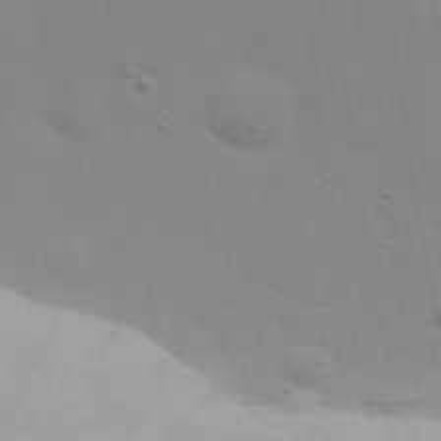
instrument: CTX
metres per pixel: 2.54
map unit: Nhu
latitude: 20.8947
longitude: -73.0837
